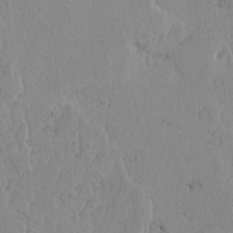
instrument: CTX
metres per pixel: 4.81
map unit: lAvf
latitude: -5.8989
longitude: -114.8002
